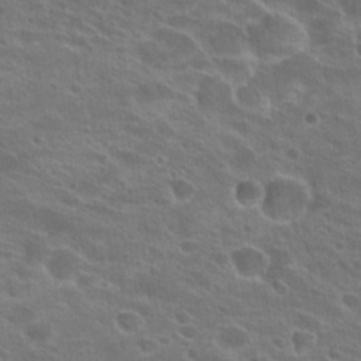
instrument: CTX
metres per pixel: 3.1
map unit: Hto
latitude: 23.2537
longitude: -39.1025
